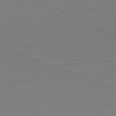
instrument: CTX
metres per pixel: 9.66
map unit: Hpe
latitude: -82.5763
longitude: 12.8408
